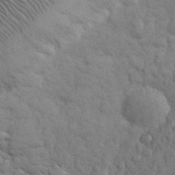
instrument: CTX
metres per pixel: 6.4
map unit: eHh
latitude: 31.8206
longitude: -67.4237
